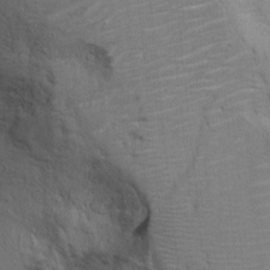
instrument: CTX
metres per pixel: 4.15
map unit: Ht
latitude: -2.1605
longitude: -14.7813
